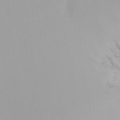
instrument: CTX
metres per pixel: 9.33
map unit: Nhu
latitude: -5.3887
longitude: -92.1200
